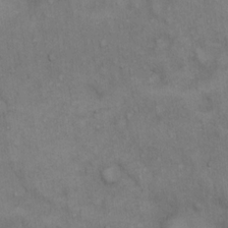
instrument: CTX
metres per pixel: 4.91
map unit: Hto
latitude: 15.6883
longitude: -60.8002
